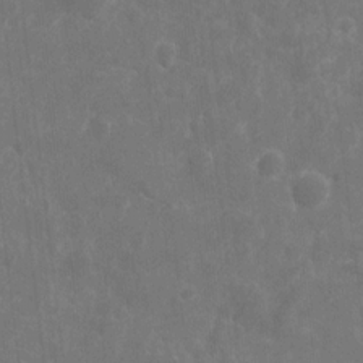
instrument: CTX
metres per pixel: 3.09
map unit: eHh
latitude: 9.5749
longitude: -71.7261
